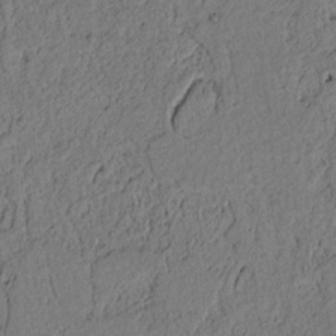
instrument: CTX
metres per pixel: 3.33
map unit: lAvf
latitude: 7.8961
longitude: 164.2173
